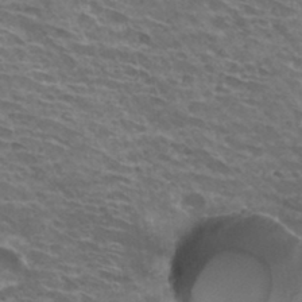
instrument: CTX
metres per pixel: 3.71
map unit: Hto
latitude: 32.7246
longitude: -41.8583
